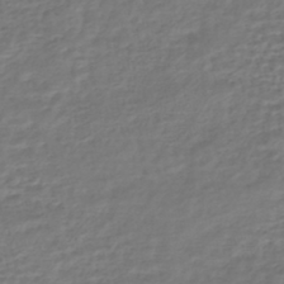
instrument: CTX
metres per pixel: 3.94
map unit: HNhu
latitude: -45.4077
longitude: 102.8030
